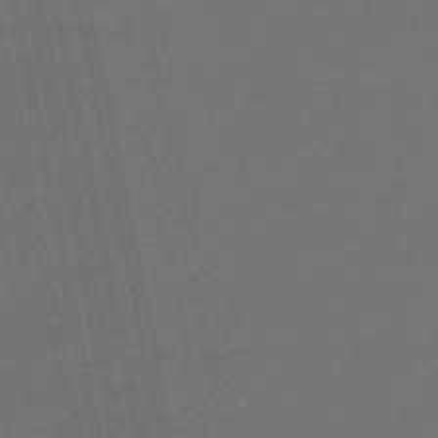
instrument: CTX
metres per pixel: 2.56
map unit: eHb
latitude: -47.6722
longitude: 87.7856
